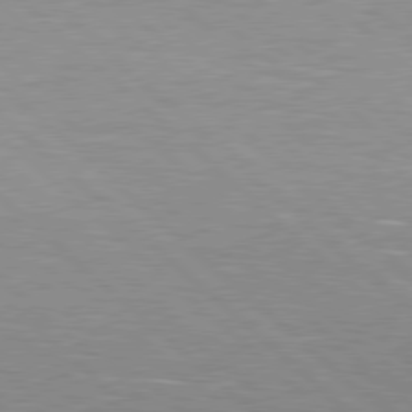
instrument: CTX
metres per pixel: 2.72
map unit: Hpe
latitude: 78.3090
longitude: -139.6694
